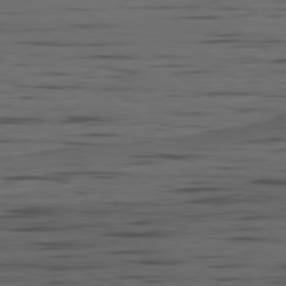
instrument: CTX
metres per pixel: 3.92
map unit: Ap
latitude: -79.9745
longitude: -62.2334
